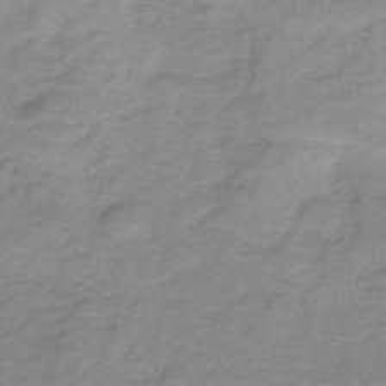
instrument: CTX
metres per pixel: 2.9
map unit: HNb
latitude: -33.9367
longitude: 60.0850
